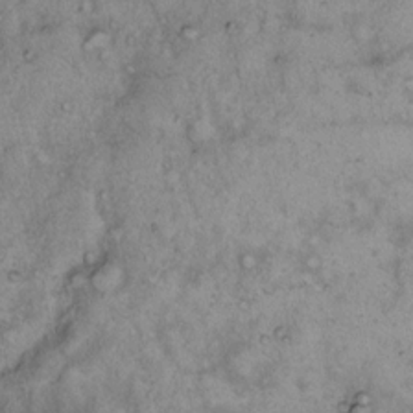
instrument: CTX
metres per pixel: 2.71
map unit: Hto
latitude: 12.4223
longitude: -58.5546
